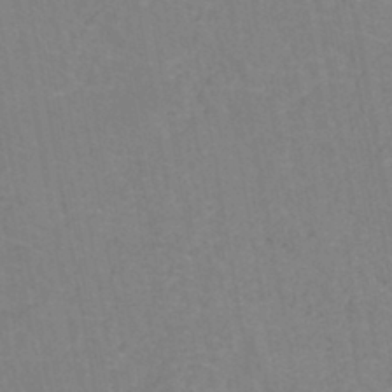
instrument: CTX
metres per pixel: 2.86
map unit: eHh
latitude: -43.2564
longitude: -31.8017
